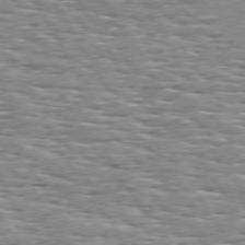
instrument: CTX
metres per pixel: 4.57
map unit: Hpe
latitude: 73.9339
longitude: -137.3671
